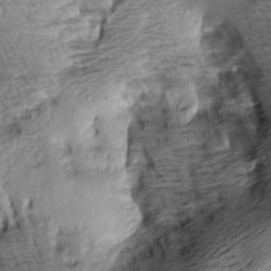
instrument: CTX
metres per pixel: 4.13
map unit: Aa
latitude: 8.4979
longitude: -141.5371
